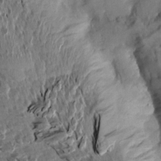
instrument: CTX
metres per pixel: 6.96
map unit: Aa
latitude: 13.6316
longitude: -144.0255
